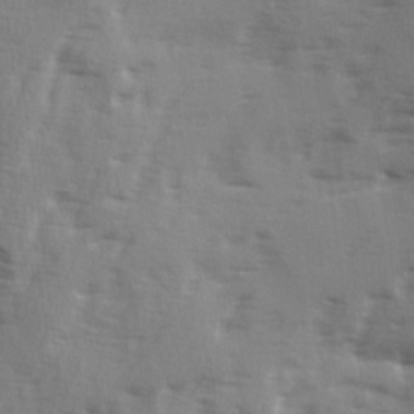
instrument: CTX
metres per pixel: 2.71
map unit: Ave
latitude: 2.1766
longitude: -110.7624
